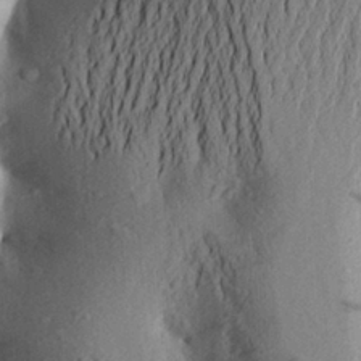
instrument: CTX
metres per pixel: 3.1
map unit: Aa
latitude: 23.7072
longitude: -150.4979
